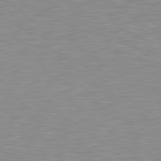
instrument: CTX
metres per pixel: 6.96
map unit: lApd
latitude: 79.3860
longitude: -89.4994
